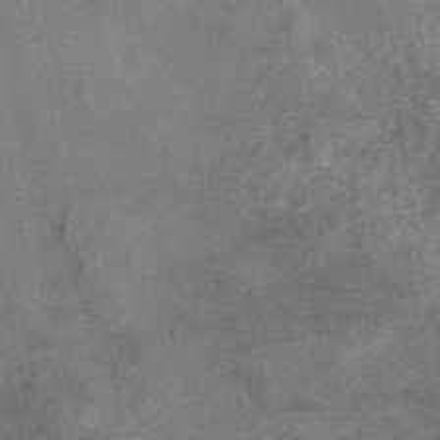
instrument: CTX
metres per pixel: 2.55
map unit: eAb
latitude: 47.0081
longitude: 108.2361
